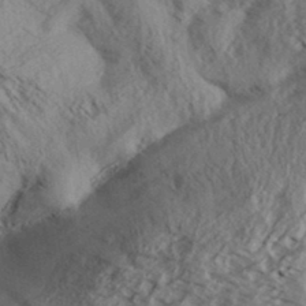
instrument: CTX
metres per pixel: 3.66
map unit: Aa
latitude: 33.2915
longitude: -139.7072
